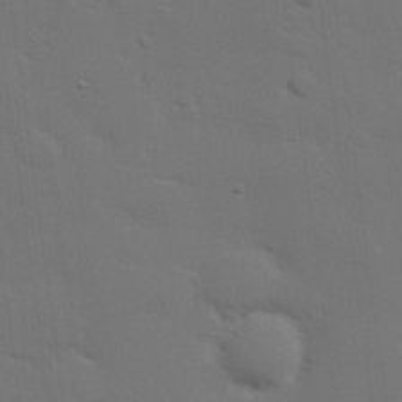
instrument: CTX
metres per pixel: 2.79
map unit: eHh
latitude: 26.9703
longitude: -81.9528
